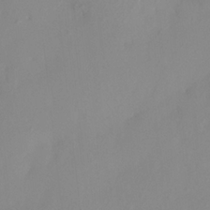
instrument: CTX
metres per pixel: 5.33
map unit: HNhu
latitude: 8.1011
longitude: -2.0255
